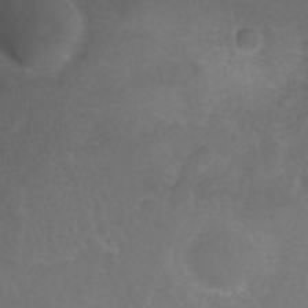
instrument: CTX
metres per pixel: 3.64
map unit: Hto
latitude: 27.2348
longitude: -50.2711
